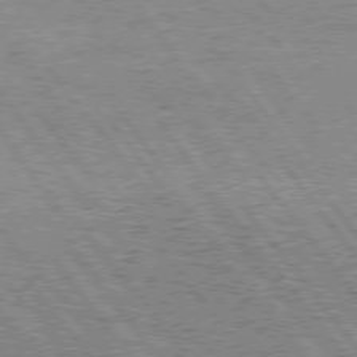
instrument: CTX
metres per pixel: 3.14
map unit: Hpe
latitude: 75.5560
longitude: -156.4034
